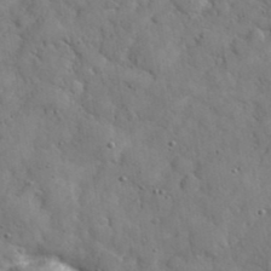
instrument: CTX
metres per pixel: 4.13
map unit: eHh
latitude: 38.0633
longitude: -67.5560
